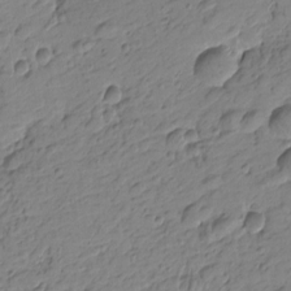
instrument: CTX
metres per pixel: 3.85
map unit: Htu
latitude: -0.8597
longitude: -175.3860
